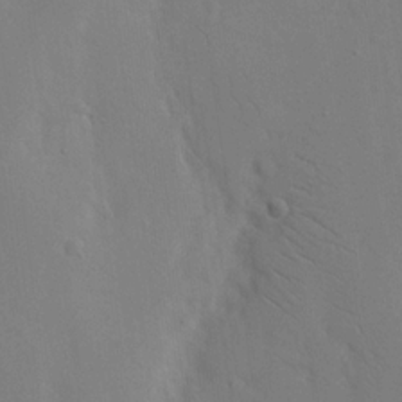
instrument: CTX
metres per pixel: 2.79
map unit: eHh
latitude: 18.3089
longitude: -66.8946
